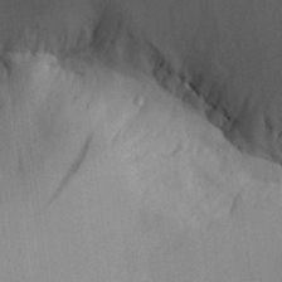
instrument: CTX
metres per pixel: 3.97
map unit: Aa
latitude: 27.9150
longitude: -138.2522
